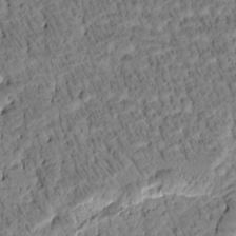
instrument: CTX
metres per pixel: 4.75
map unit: Htu
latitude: -3.8800
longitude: 171.8611
